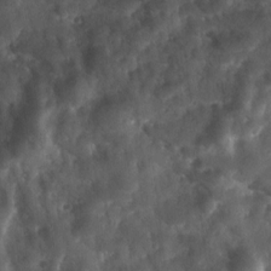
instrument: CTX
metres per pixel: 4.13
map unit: Ave
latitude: 17.6316
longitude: -131.5749
